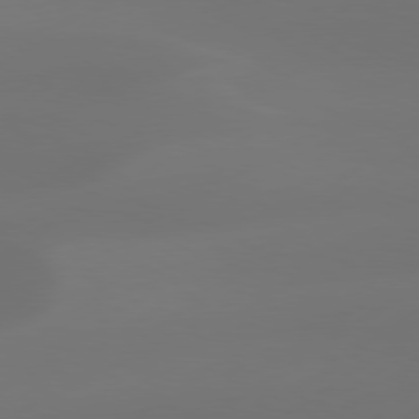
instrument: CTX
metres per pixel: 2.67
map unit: Hpe
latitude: 78.0255
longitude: -128.0633
